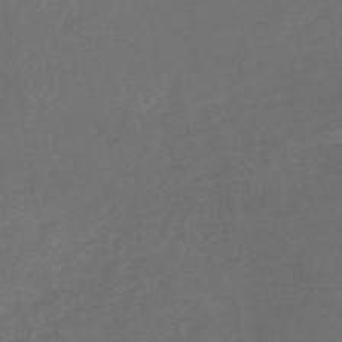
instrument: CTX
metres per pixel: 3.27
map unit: lHb
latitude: -45.0864
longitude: 71.8800
